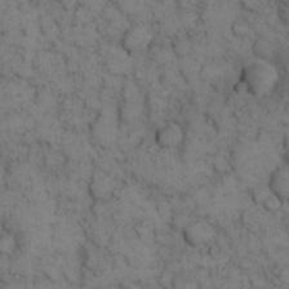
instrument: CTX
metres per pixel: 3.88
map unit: eHh
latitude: 12.9892
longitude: -63.5182
